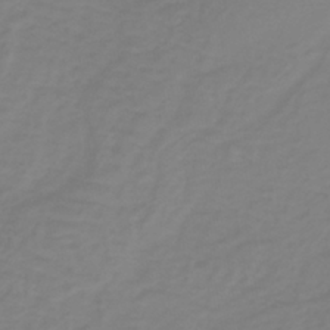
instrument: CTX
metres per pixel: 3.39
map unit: lHb
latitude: -41.1242
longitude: 60.0472
